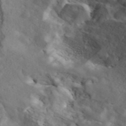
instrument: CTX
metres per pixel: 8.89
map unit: ANa
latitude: 41.8205
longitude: 14.8219
